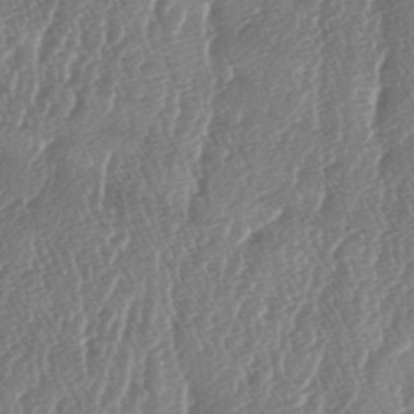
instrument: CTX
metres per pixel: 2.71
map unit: lAa
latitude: -5.9556
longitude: -129.7827
